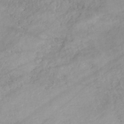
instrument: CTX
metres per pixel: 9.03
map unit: eHh
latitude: -45.6911
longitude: -28.4601
